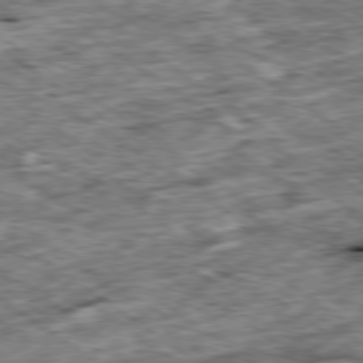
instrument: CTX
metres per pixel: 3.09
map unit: Ap
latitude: -79.7288
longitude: -86.2522
